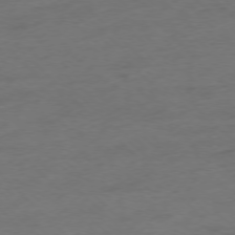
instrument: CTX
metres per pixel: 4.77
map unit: Ap
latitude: -77.0109
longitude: -64.5546
